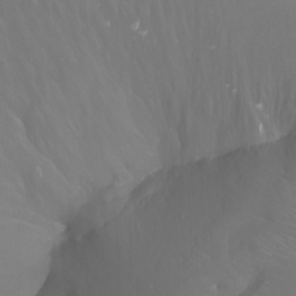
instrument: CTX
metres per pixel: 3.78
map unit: Nhu
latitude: -7.8989
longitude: -71.3481
